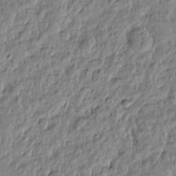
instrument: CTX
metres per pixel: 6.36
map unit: Htu
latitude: -5.0486
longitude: 177.1809
